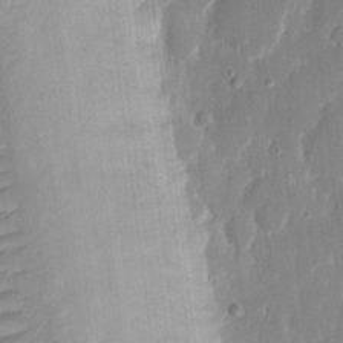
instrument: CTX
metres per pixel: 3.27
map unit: eHh
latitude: 13.1592
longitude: -70.6679
